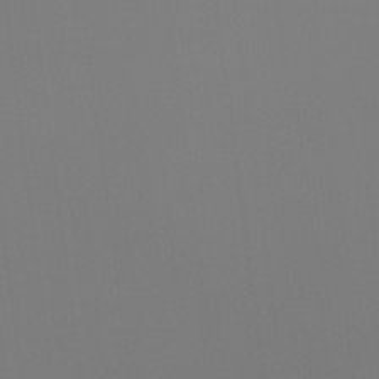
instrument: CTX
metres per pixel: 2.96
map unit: Htu
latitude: -12.4251
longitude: -70.2711
